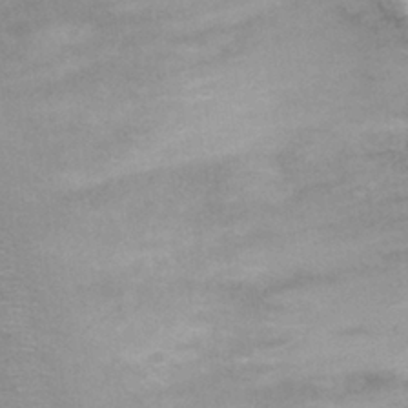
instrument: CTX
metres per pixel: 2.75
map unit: Nhu
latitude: 27.6127
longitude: -50.5167
